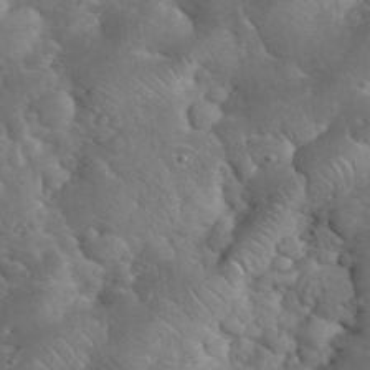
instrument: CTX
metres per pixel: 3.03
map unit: eHh
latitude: 35.5182
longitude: -65.8961
